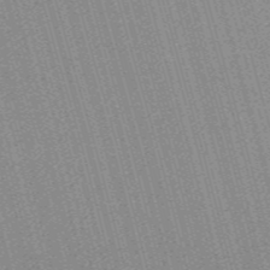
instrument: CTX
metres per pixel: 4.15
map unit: lHb
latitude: -47.2376
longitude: 59.2564
